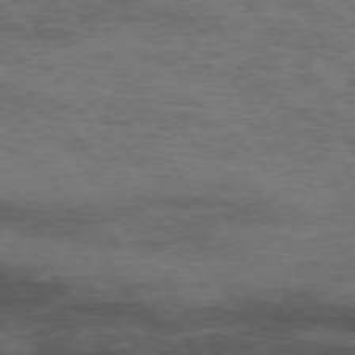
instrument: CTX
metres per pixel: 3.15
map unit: Hpe
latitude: 74.4223
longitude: -142.8191
